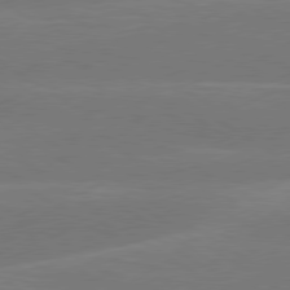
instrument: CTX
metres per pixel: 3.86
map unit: lApd
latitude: 79.4994
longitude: -143.7072
